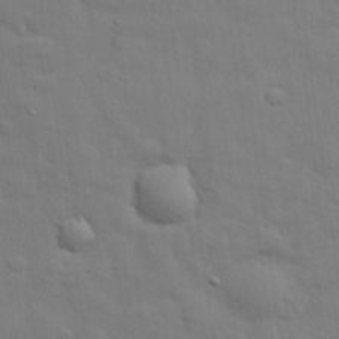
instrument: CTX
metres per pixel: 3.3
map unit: eHh
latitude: 29.0647
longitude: -75.3860
